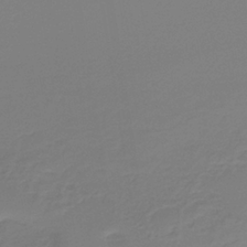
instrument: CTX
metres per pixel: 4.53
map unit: lHb
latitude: -34.3306
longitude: 61.2376
